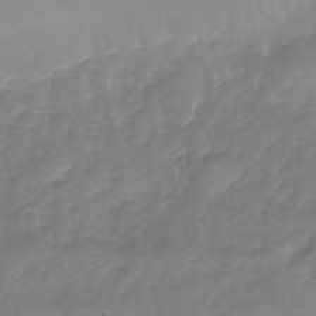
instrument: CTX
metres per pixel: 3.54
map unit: Nhu
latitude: -24.4440
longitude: -56.8946
